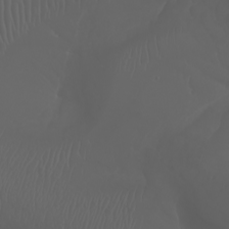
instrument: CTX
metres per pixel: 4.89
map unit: Nhu
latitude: -7.5210
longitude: -85.1592
